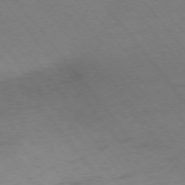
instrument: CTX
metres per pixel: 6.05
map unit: Ap
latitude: -75.4833
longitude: -70.8569
